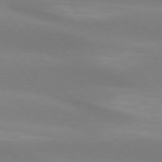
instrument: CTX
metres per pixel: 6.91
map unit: lApd
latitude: 74.0822
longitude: -49.6127
